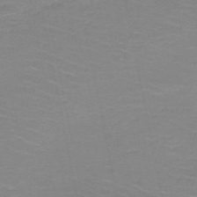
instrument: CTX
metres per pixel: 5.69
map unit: HNb
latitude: -49.9745
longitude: -48.0255
